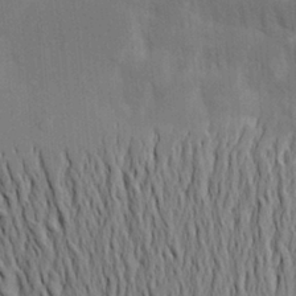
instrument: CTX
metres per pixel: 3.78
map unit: Aa
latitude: 19.3481
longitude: -149.7261
